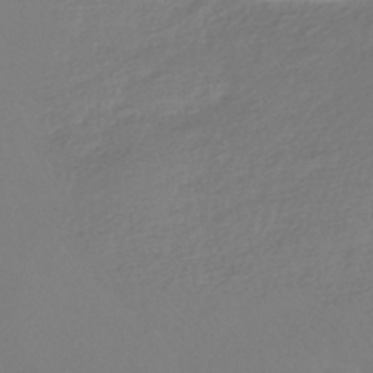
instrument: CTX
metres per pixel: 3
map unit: HNhu
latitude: -41.4454
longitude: 93.8989
